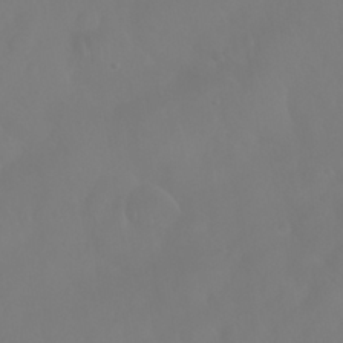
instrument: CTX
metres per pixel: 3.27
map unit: Nhu
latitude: 28.1011
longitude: -65.2537
